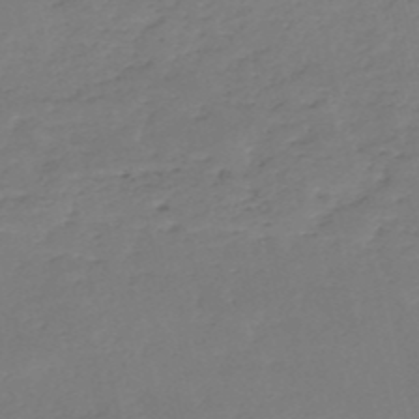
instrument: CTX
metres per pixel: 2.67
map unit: eHh
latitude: -52.8030
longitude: -25.1781
